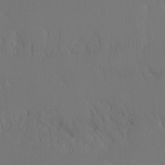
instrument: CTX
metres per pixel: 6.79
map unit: Hto
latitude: -6.9541
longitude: -49.6505
